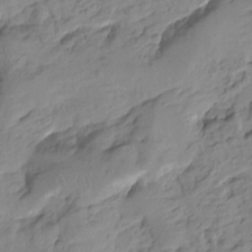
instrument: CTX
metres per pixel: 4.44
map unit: Htu
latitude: -1.7100
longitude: -175.3860
